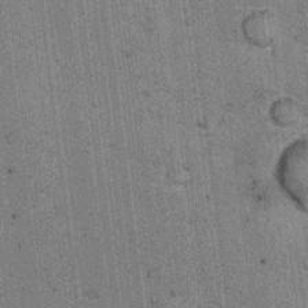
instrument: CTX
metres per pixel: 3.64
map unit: Ht
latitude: 8.8380
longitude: -36.9136
